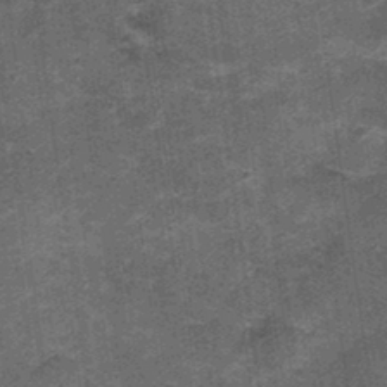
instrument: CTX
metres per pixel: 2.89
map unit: Nhu
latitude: 2.9324
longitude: -17.1403
